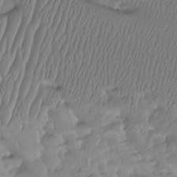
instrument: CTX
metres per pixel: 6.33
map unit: Nhu
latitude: -13.9745
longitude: -63.5182
